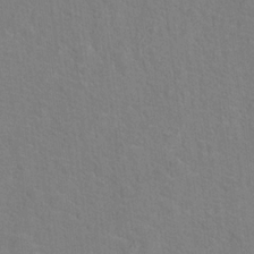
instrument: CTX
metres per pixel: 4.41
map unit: Hto
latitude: 18.8002
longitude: -43.8772
